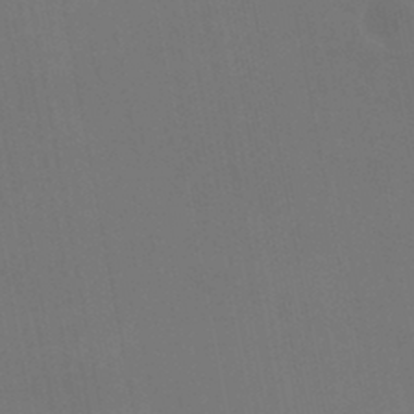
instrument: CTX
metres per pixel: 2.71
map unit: HNhu
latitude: -45.8422
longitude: 93.5399
